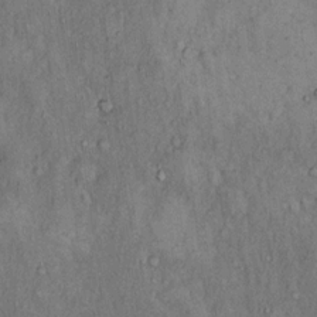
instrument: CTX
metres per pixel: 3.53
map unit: Hto
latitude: 15.6505
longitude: -61.1025
